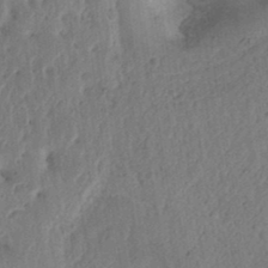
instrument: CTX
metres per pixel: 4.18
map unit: Ht
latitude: 11.8017
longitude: -74.5357
